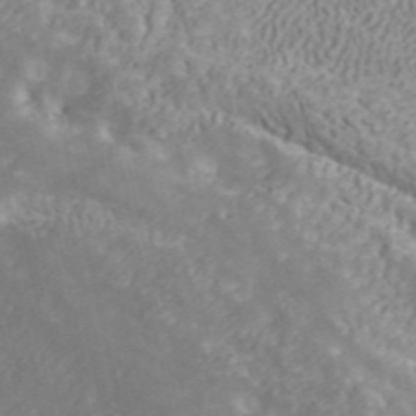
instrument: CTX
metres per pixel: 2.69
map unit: ANa
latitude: 40.7057
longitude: 34.4251
